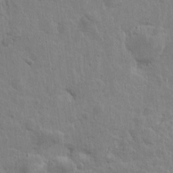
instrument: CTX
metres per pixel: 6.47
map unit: Htu
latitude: 0.2900
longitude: -178.2334
